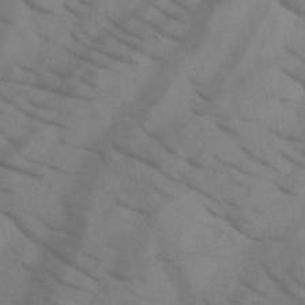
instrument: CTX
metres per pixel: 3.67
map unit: HNb
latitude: -44.7652
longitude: -40.9891
